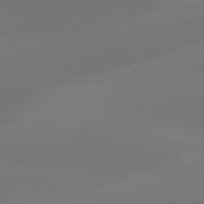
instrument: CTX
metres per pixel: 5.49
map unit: Hpe
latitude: 78.3468
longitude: -128.9325
